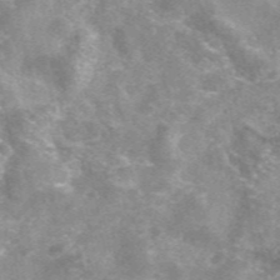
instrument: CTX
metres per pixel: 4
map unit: eAb
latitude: 47.1970
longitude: 125.1998
